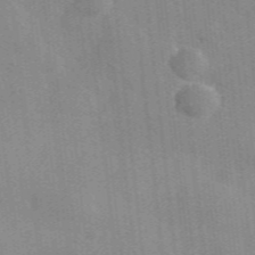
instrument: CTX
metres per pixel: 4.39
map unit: lHvf
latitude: 36.1767
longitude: -90.7813
